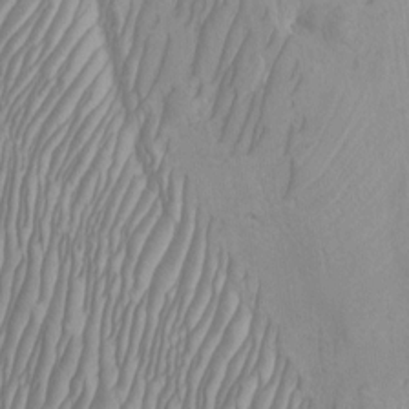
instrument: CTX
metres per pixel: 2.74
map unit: Htu
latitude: -3.7666
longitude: -73.7261
